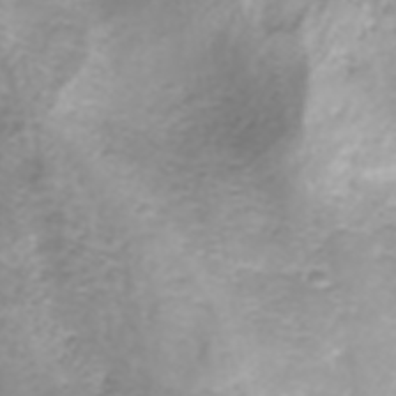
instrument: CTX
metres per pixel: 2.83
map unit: ANa
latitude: -41.5588
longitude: 104.5007
